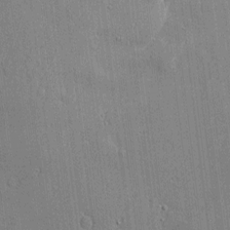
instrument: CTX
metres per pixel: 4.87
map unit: Htu
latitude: -7.1242
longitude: 175.8989
